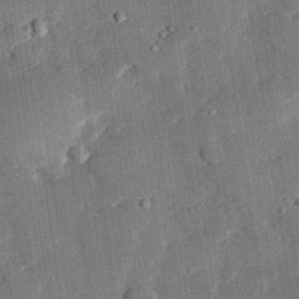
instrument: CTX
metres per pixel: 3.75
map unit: eHh
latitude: 27.5182
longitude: -81.9150
